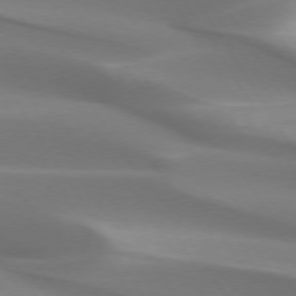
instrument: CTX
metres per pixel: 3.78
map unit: lApd
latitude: 73.4805
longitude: -50.5356
